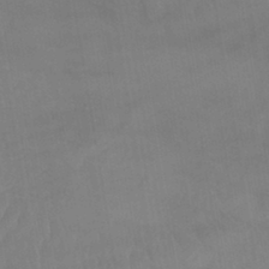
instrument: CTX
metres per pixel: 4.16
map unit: lHb
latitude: -40.4062
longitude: 66.5196
